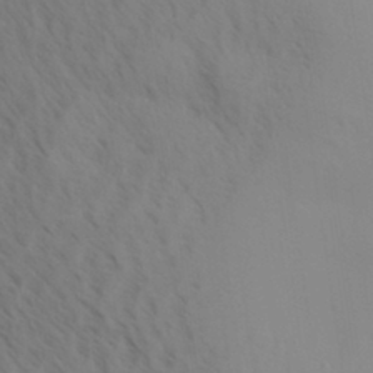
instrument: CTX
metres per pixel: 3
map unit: Aa
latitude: 32.1200
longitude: -140.3656
